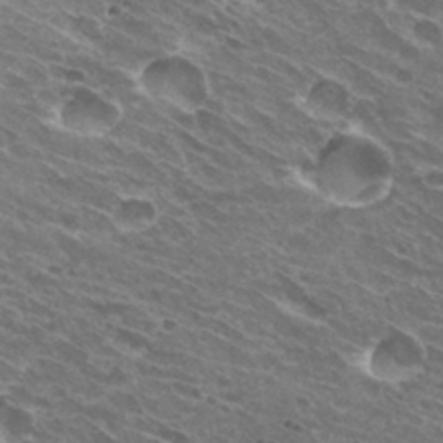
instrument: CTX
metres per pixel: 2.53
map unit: Hto
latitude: 31.8017
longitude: -43.0459
